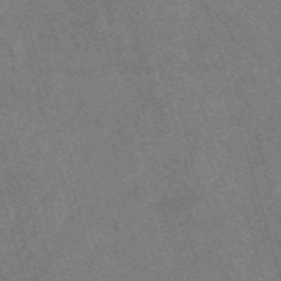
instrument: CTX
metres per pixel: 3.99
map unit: HNb
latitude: -53.6721
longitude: -48.3467
